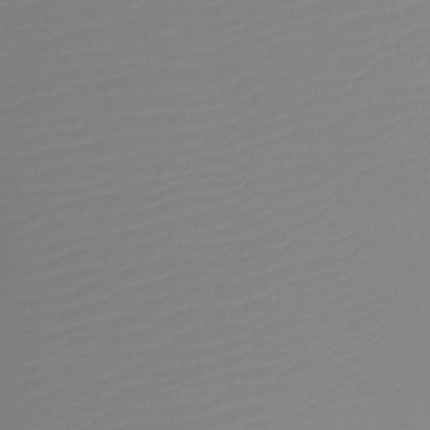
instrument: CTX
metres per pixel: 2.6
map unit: Htu
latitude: -13.8045
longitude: -49.7639
